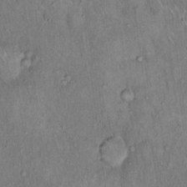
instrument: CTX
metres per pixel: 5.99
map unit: Hto
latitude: 15.4994
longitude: -59.4238
